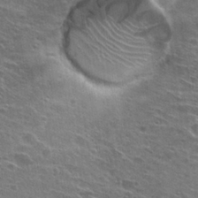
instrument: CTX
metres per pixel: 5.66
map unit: Hto
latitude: 26.7057
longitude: -45.9339
